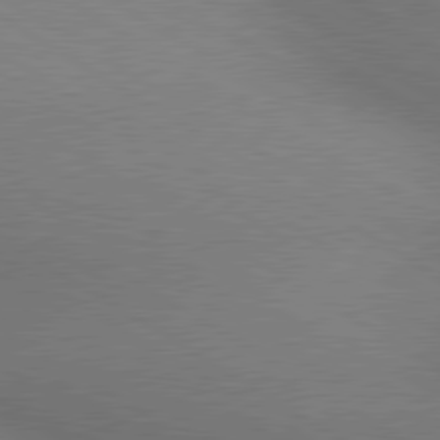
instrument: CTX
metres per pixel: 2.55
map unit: lApd
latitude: 80.3278
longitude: 126.5762
